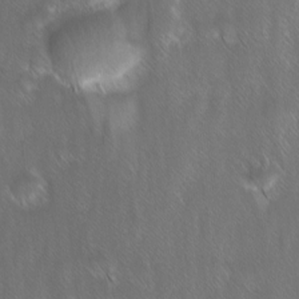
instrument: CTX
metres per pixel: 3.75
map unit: Ave
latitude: 9.1970
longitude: -105.1404
